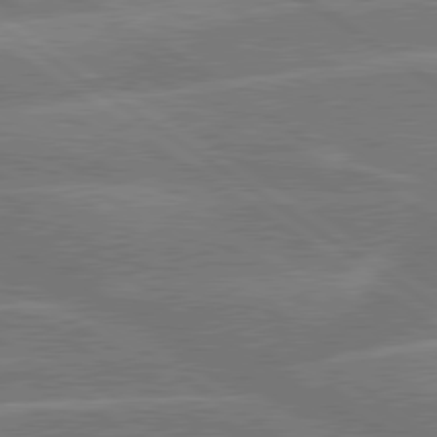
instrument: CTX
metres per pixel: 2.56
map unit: lApd
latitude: 79.7828
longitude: -122.0444
